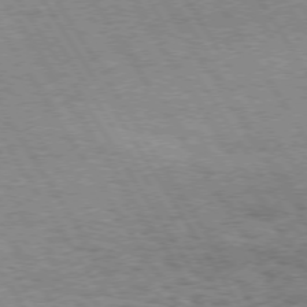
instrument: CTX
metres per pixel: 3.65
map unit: Hpe
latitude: 73.4994
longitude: -130.1956
